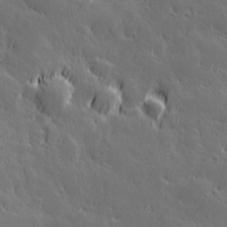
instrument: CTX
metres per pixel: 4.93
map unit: Hve
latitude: 26.8569
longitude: 144.8030
